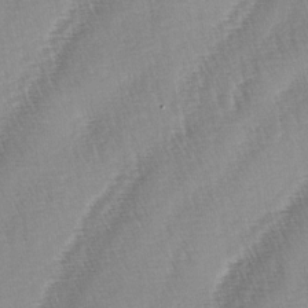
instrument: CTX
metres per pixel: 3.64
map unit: lAa
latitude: -4.0472
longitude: -128.7813
